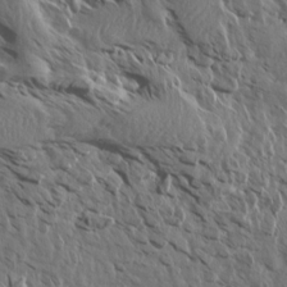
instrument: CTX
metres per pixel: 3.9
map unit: Aa
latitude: 13.9339
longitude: -143.0648
